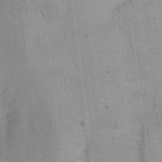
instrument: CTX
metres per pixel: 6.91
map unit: Nhe
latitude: -2.6518
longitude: -59.0647
